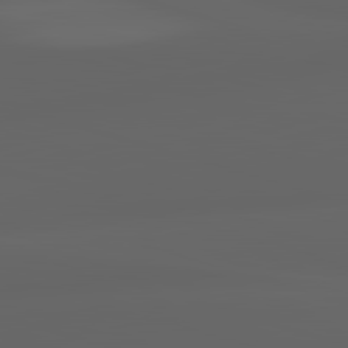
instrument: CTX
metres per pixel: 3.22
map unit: lApd
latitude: 82.9891
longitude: -133.1214
